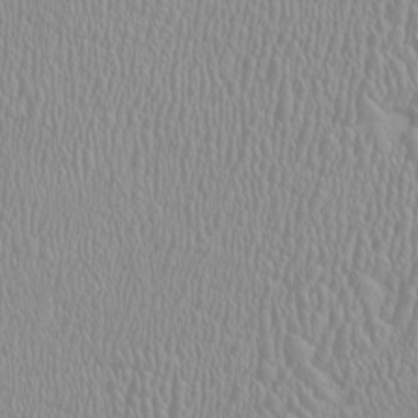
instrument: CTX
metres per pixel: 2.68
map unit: HNhu
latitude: -0.9353
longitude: 1.2565
